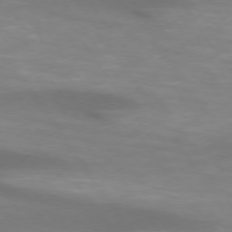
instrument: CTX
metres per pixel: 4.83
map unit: lApd
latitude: 74.0822
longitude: -51.0836
